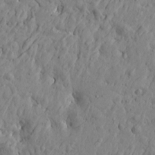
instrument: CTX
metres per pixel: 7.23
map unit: Htu
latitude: -3.6343
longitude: 179.0108
